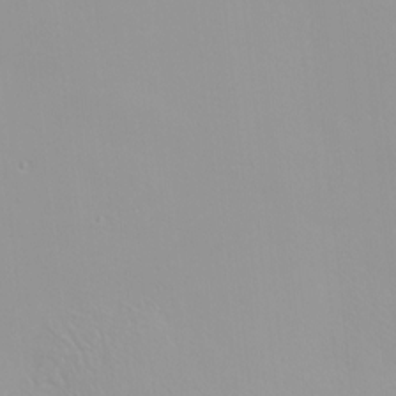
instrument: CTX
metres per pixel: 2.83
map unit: Nhu
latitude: -0.0850
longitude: -78.1389
